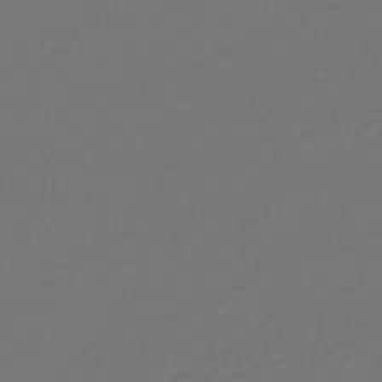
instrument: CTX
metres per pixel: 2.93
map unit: lHb
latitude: -42.6707
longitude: 69.8611
